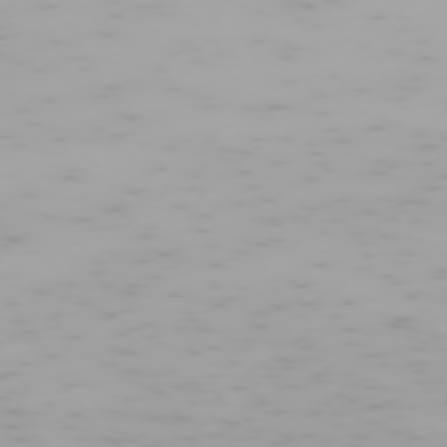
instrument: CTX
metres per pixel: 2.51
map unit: Hpe
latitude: -74.0850
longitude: 4.5762
